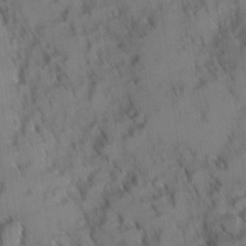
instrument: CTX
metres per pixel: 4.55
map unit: Ave
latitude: 8.7246
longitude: -103.5749
